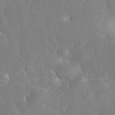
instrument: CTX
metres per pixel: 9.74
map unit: eHh
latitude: 34.7057
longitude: -63.8962
